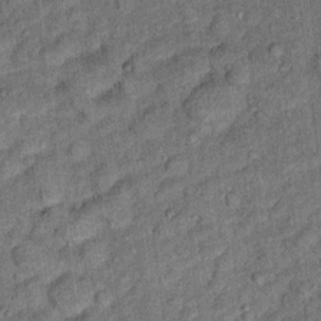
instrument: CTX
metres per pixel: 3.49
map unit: Ht
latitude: 9.2726
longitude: -37.3481
